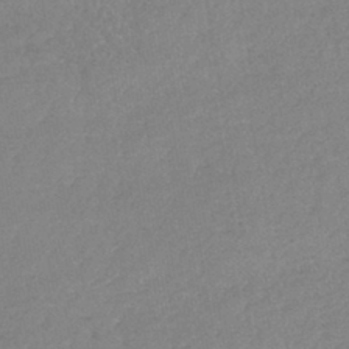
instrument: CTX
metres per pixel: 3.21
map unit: lHb
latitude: -41.9745
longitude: 73.2376
